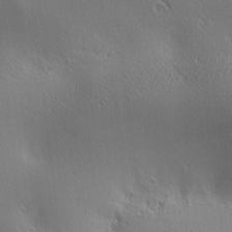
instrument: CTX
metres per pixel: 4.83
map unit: lAa
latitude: 2.5168
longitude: -117.5371
